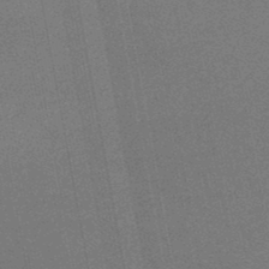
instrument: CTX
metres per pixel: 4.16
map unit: lHb
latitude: -48.0472
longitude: 68.3306
